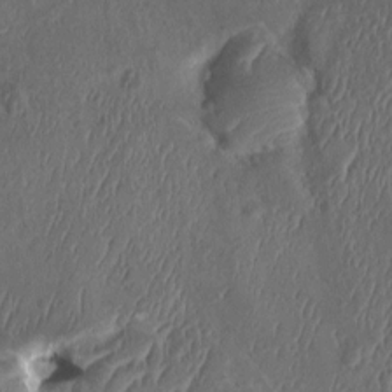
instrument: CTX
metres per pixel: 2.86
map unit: HNhu
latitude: 4.1767
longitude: -2.3467
